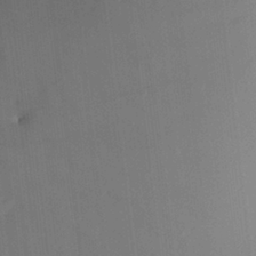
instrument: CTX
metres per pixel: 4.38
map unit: Aa
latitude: 24.4790
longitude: -136.0633
